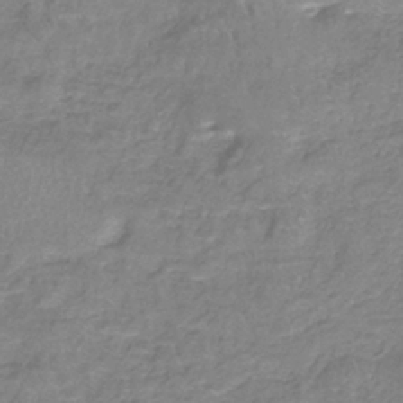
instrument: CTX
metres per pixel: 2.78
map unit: HNb
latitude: -35.1620
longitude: 55.7667
